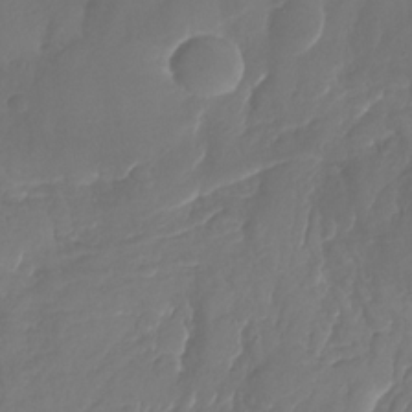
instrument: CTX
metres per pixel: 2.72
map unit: Nhu
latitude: -28.1795
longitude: -67.9339
